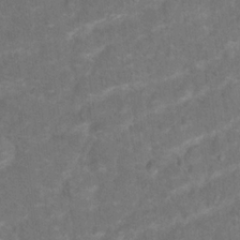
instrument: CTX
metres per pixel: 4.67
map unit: Hto
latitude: 17.8017
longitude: -40.8191
